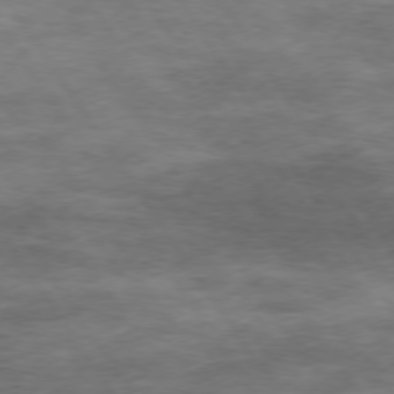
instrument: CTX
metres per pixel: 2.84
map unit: Hpe
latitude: 73.8773
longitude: -142.5168
